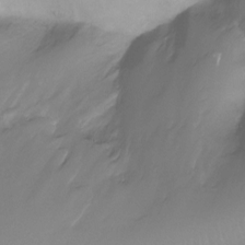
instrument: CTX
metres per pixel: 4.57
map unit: Htu
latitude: -12.4062
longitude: -47.2159
